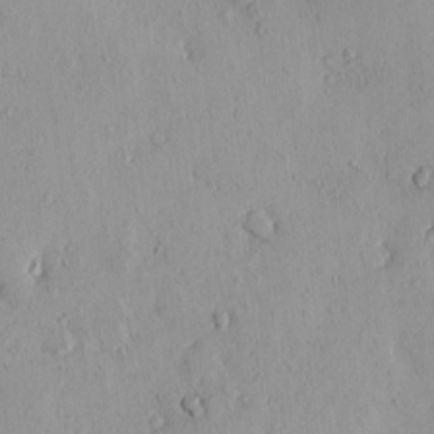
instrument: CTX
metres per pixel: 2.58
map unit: eHh
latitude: 0.1011
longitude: 18.5196
